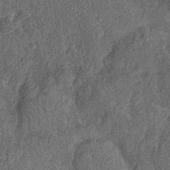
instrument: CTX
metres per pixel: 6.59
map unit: Nhu
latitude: -13.8422
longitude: -23.4993
